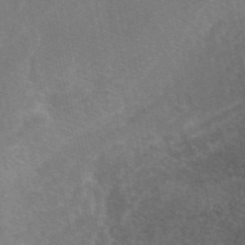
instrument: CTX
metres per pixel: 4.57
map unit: eAb
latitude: 47.1026
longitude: 116.8596
